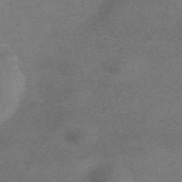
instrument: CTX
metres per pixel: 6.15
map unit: HNhu
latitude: -40.2550
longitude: 104.1039
